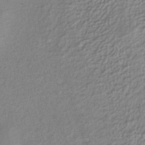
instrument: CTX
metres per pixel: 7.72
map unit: ANa
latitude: -37.2565
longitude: 94.6707
